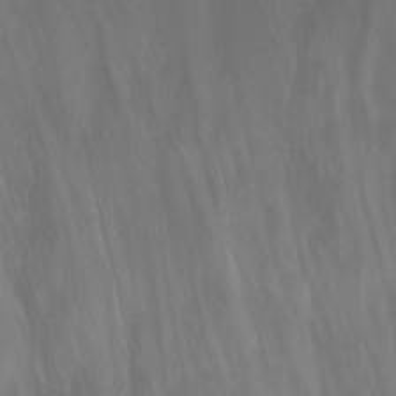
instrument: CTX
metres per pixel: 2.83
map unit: Nhu
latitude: -6.6329
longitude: -76.8191
